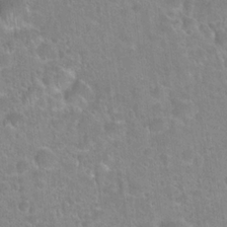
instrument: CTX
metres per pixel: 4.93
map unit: Hto
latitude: 21.8584
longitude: -51.5182
